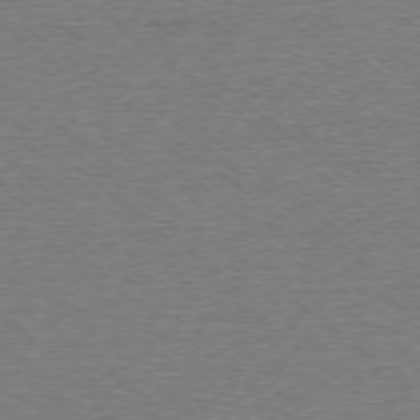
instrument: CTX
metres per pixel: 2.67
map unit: Ap
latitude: -78.9730
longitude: -82.8380
